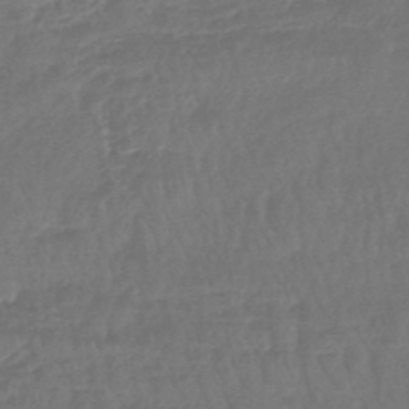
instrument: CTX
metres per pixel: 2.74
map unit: lHb
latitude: -45.2187
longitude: 73.5399
